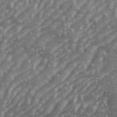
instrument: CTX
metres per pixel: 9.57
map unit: eHh
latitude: 36.1578
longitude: -133.8394
